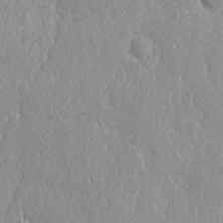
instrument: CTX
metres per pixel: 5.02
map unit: Ave
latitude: -10.9353
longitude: -120.3845
